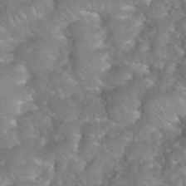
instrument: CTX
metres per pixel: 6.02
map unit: eHh
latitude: 39.7072
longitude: -58.7624
